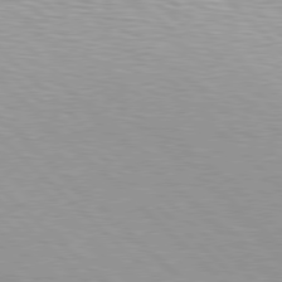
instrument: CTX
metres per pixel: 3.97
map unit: Hpe
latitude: 78.1578
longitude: -138.7813
